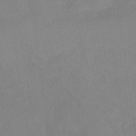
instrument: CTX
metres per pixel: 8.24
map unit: ANa
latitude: -38.1039
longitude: 95.8989
